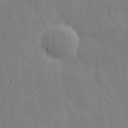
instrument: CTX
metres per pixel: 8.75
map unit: eHh
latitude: 9.5749
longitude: -72.8191
